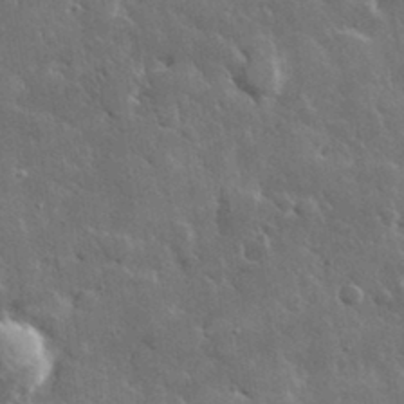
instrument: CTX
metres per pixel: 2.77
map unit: lHvf
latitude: 33.4993
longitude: -86.8758
